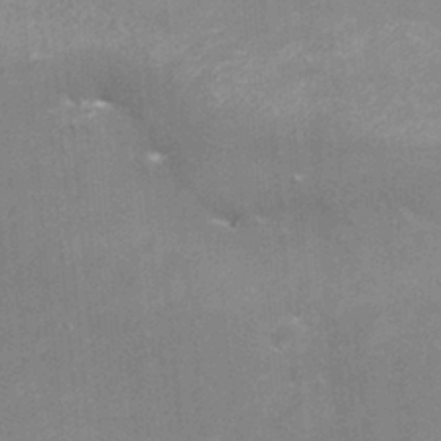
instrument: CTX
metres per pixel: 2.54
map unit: eHh
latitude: -3.2753
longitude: -75.5560
